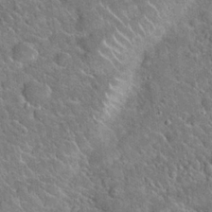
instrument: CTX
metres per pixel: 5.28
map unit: Hto
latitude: 20.9892
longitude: -51.1403
